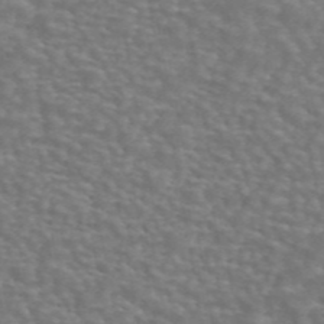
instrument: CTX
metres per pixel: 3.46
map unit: ANa
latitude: 44.9325
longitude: 28.4818
